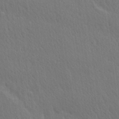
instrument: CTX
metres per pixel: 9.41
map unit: Ave
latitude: 20.6491
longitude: -138.9892
